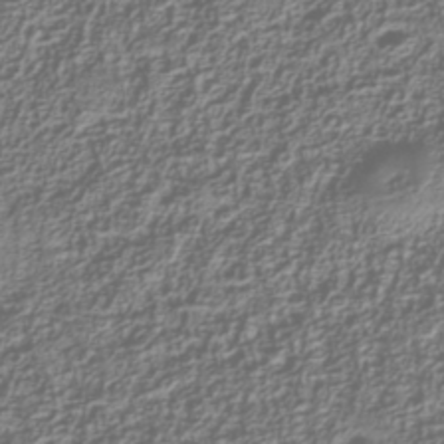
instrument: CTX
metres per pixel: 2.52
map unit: Nhu
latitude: -39.6722
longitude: -84.7057
